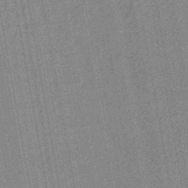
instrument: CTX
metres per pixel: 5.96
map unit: lHb
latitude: -44.6707
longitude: 74.6708
